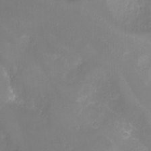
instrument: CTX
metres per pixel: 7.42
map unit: eHh
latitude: -3.4643
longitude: -76.1011
